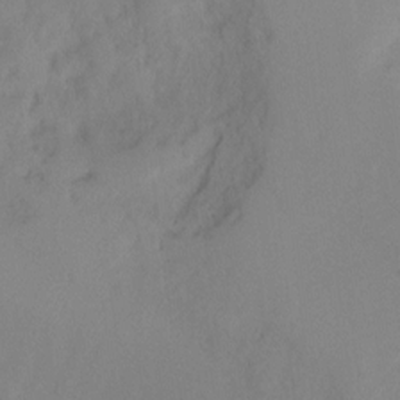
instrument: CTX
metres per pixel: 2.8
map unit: Ht
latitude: -9.7289
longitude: -31.7639
